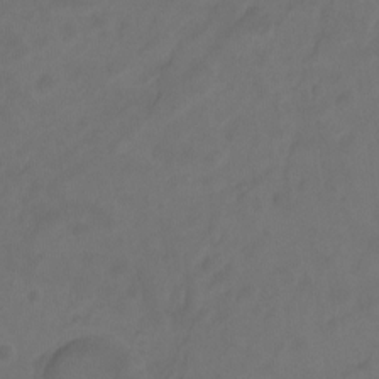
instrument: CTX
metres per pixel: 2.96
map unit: Hto
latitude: -8.5574
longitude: -40.5734
